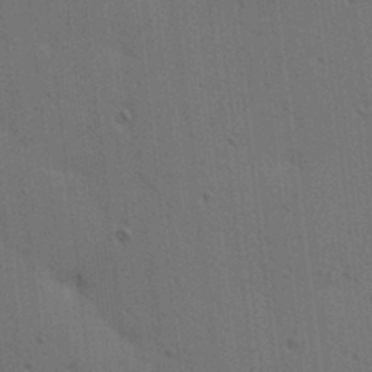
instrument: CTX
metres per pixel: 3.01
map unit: lAa
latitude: 12.1956
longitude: -108.8002
